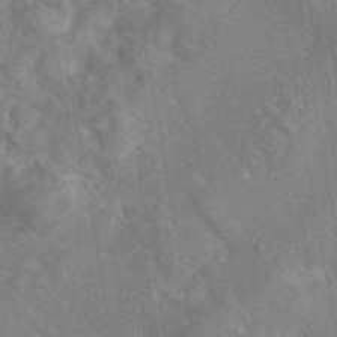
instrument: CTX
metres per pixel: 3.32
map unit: eAb
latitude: 45.4048
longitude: 109.1053
